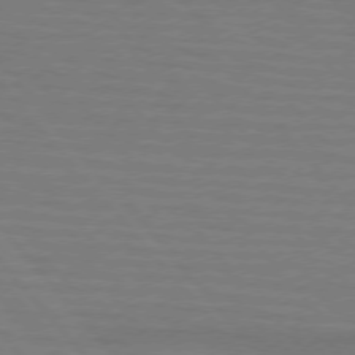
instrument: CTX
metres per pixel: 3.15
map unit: lApd
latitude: 75.4049
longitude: -81.1214
